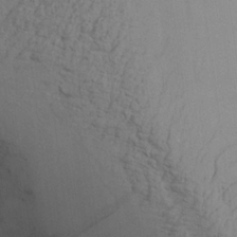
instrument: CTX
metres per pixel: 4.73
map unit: Aa
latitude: 26.4034
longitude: -131.8962
